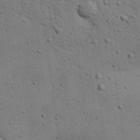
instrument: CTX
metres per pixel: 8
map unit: Aa
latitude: 27.5749
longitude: -130.1956
